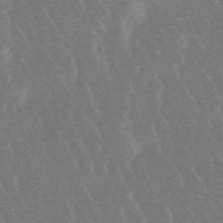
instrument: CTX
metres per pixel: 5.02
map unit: lHb
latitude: -48.5763
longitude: 72.5196
